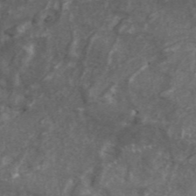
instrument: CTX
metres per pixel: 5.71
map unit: ANa
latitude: 46.0444
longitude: 27.3509
